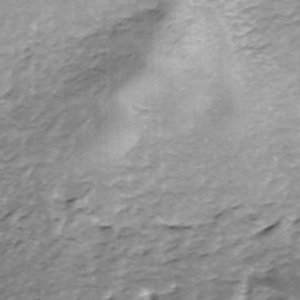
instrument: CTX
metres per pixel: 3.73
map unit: ANa
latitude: -44.7652
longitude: 105.7288
